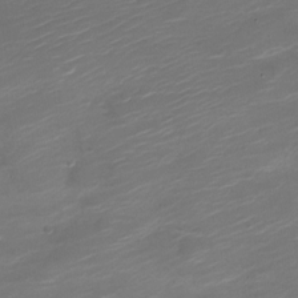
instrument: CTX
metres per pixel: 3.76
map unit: Nve
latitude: -21.1620
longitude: 105.5966
